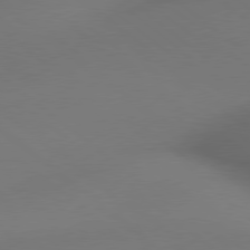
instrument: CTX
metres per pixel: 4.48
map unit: lApd
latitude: 78.8380
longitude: 175.9367
